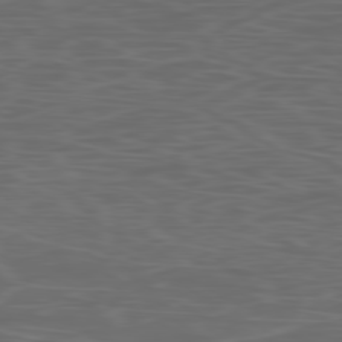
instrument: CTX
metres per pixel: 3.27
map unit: Ap
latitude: -80.1039
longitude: -71.4993
